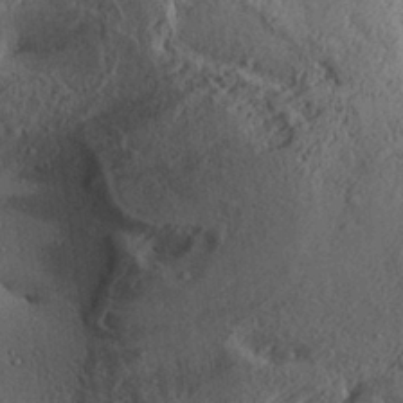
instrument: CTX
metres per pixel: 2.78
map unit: Aa
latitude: 28.8758
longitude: -134.6301
